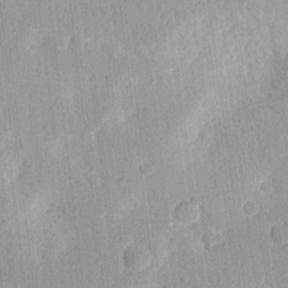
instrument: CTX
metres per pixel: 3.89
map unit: Ave
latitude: 17.6127
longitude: -139.0269
